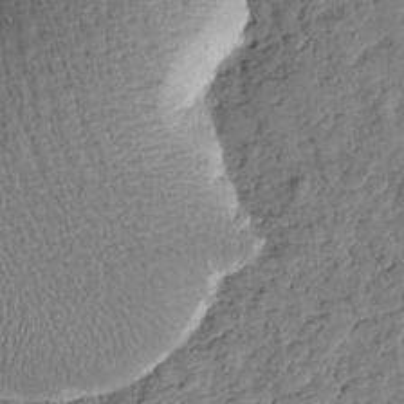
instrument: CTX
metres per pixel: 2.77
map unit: Htu
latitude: -1.1432
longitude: -179.5183
